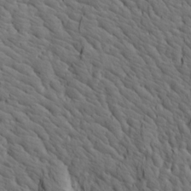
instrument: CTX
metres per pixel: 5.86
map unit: Aa
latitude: 19.5749
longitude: -141.4426
